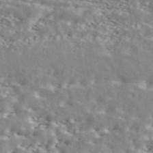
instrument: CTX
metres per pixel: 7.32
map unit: ANa
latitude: 44.1766
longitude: 47.5588
